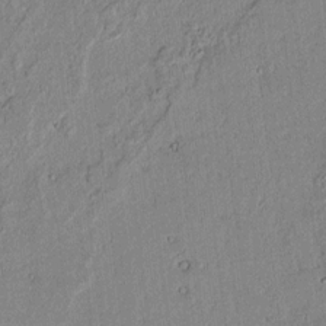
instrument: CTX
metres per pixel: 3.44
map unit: lAvf
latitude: 6.3845
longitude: 168.7841
